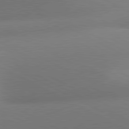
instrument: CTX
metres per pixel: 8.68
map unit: lApd
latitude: 80.9325
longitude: 129.0487
